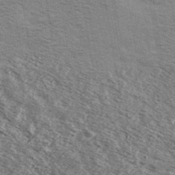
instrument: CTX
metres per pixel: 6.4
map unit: Ave
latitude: 38.7246
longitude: -108.9513
